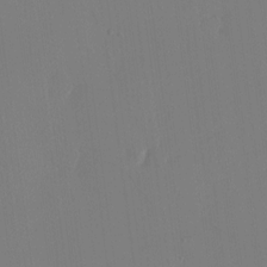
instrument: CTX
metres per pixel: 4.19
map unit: eHh
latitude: -3.7666
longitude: 16.9164
